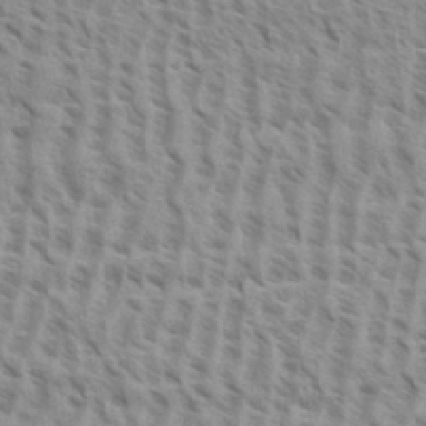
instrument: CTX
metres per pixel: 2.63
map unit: eHh
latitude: 33.6316
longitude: -140.6679
